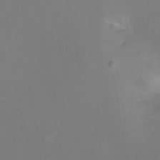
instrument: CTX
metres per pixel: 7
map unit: Nhu
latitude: -11.4643
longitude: -46.2145
